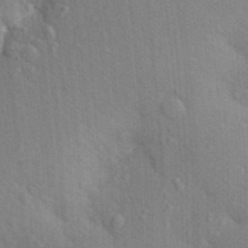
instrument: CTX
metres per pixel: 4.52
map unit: Aa
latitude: 26.1389
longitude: -149.6694
